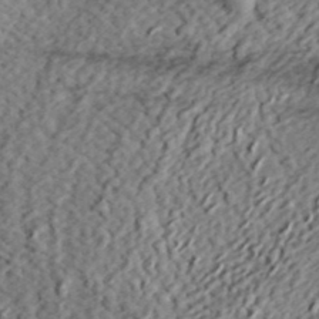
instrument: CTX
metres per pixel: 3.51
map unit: eHh
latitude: 36.9892
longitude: -79.4427
